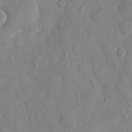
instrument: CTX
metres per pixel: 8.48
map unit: eHh
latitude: 10.1200
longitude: -67.3103
